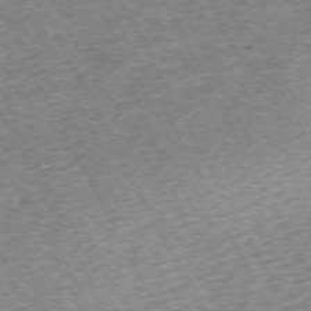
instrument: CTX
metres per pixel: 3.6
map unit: Hpe
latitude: -70.4629
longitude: 12.5385
